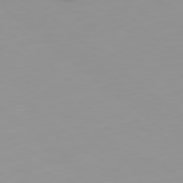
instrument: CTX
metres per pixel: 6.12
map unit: Ap
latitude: -79.7666
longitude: -68.7246
